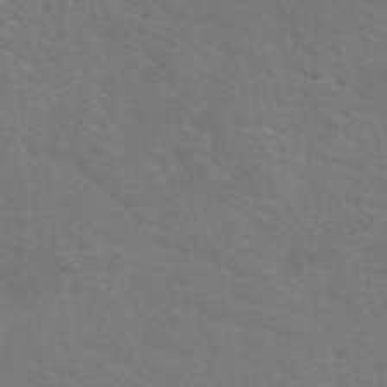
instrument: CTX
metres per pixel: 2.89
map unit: eAb
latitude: 50.3467
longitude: 112.9731
